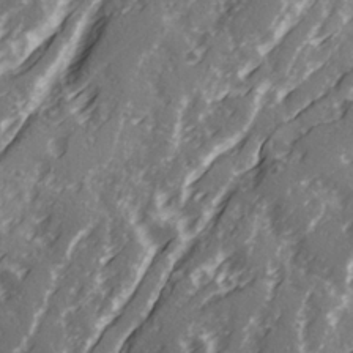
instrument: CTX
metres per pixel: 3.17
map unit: Ave
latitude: 21.1026
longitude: -131.4994
